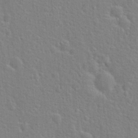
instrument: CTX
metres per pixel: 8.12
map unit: Hto
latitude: 22.1011
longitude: -47.3293
